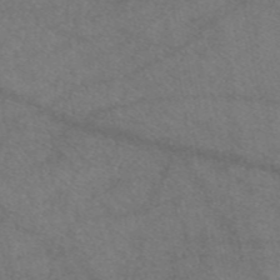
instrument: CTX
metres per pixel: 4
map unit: eAb
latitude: 46.7247
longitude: 110.8785
